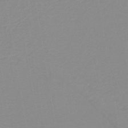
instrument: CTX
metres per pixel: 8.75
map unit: lHb
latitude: -40.2928
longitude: 52.5006
